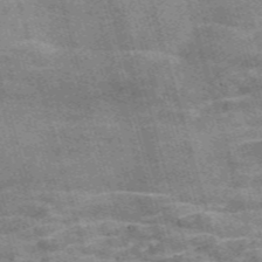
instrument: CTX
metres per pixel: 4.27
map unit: Nve
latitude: -58.9730
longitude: 65.9745
